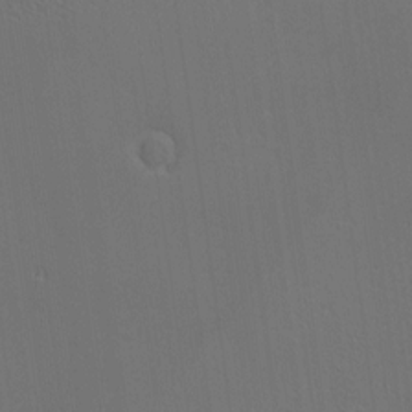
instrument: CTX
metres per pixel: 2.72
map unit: Nhu
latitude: 0.1577
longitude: -76.8569
